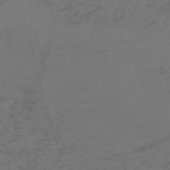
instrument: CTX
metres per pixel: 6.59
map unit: Nve
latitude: -59.1620
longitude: 51.4265
